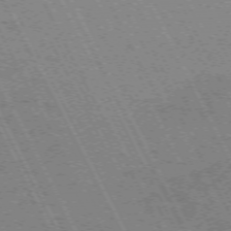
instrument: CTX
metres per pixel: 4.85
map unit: Hpe
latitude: -71.2187
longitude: 14.5574
